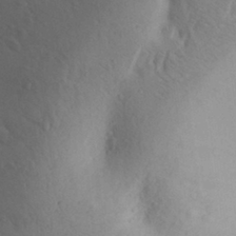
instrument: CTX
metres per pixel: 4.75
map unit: Aa
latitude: 28.7435
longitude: -147.8962
